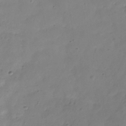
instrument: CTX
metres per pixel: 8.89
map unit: Hve
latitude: -32.6897
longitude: 91.7478
